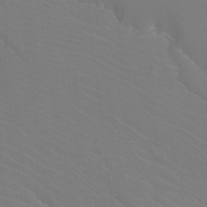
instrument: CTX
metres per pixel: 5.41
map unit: Htu
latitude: -12.4440
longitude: -71.2537
